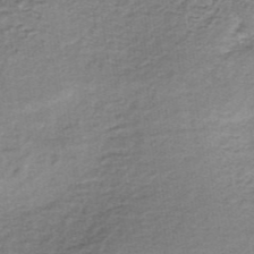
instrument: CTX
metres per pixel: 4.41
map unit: lHb
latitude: -36.4818
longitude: 60.5763
